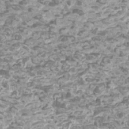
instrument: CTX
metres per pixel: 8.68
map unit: Htu
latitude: 2.2144
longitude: -20.5924
